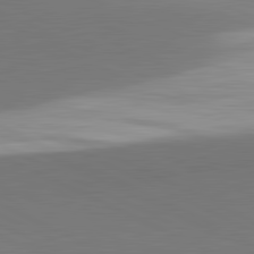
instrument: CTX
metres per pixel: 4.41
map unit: lApd
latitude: 81.8394
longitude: 151.8800
